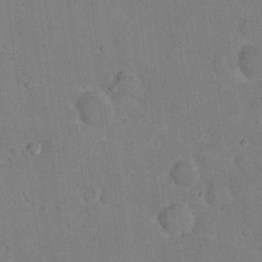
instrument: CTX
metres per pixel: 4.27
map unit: eHh
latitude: 21.1970
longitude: -62.1578
